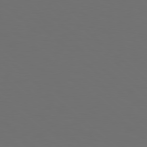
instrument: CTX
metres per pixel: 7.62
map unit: Hpe
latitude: 78.4601
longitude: -175.8961
